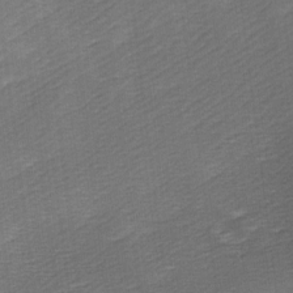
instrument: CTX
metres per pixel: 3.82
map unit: Ave
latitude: 9.5371
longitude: -106.7813
